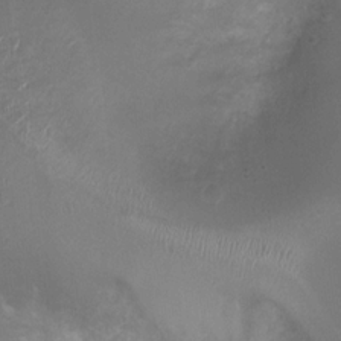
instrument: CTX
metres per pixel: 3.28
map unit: Nhu
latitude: 3.7827
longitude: -15.8584
